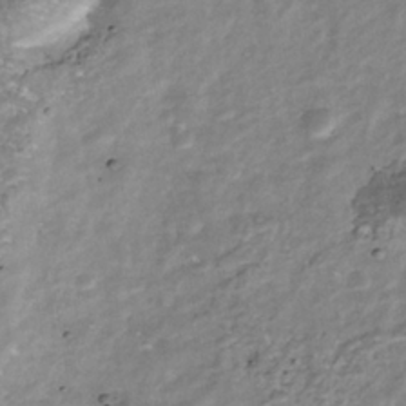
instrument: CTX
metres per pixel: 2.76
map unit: Nhu
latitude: -39.0298
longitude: -80.9325
